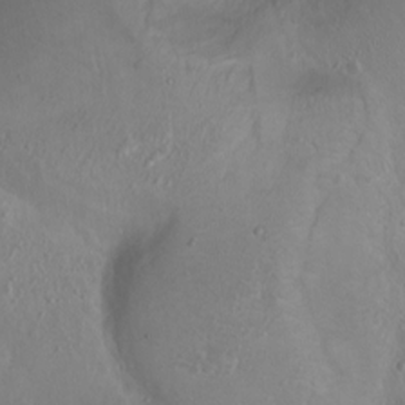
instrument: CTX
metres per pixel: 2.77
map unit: Ht
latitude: 0.1011
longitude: -44.9136
